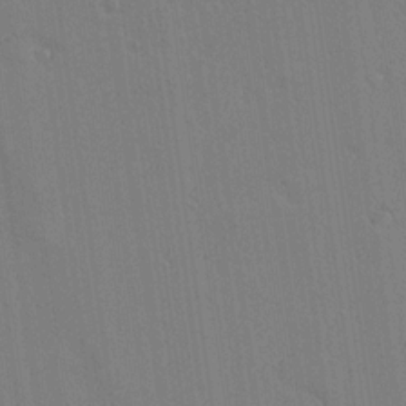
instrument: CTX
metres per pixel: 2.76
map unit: lAvf
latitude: 14.4223
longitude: -126.7813
